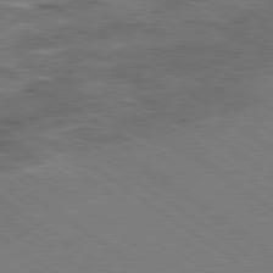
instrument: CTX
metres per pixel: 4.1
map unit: Ap
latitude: -80.5952
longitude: -74.6679
